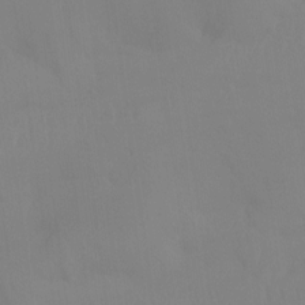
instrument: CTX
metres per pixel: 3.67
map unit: Htu
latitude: -15.5966
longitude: -47.6694
